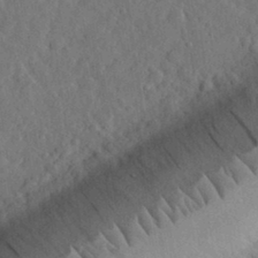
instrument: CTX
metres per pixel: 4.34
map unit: eHh
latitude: 31.2537
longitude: -74.3656
